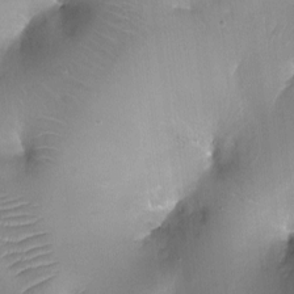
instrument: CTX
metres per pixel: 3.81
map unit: Ht
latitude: -16.4062
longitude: -40.8002
